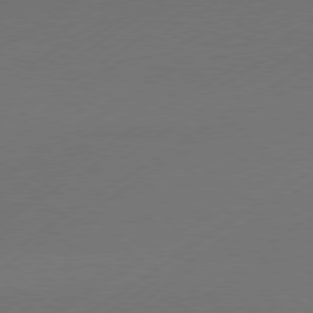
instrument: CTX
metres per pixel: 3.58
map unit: Hpe
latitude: -80.8219
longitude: 15.4644
